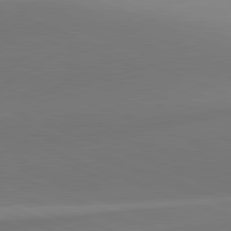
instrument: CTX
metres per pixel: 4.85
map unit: lApd
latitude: 81.7827
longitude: 141.2565
